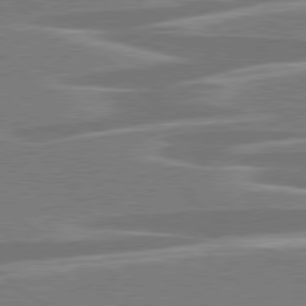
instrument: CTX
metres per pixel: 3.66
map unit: lApd
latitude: 79.1970
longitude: -93.2726
